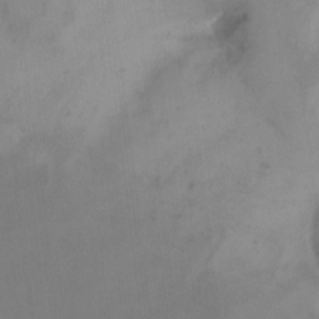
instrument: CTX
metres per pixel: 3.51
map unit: HNhu
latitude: 3.9339
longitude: -5.8016
